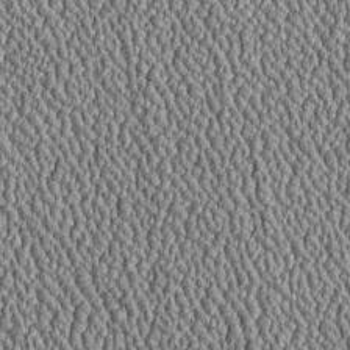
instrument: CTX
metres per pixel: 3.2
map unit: Htu
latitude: -6.7085
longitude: 156.5763
